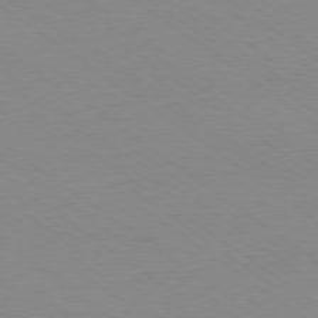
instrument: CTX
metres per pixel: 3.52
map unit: Ap
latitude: -79.3509
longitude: -55.6883
